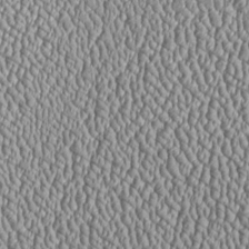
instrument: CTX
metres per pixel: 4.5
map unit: Htu
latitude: -6.6707
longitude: 157.2754
